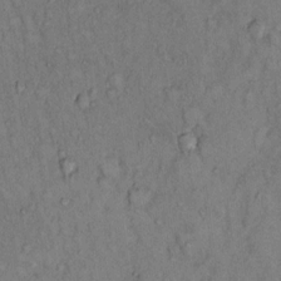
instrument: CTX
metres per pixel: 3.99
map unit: Hto
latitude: 12.2712
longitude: -60.9702
